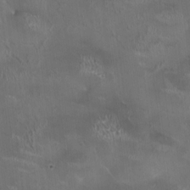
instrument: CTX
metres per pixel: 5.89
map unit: HNhu
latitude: 0.3467
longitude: -3.5371
